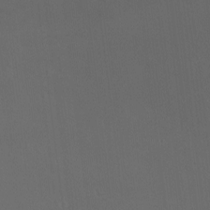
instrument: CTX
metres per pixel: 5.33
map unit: eHh
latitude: -2.9919
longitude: 19.6155
